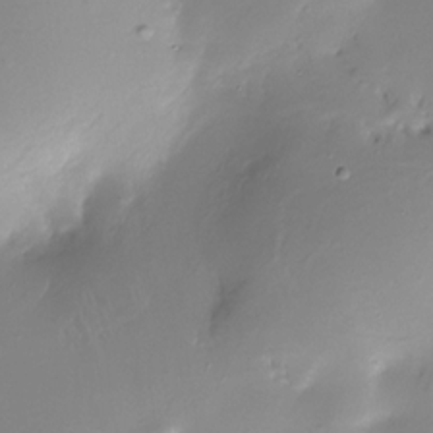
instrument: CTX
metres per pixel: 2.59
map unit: Nhe
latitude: -31.7099
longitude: -117.0647
